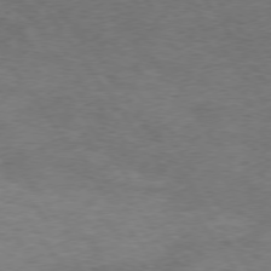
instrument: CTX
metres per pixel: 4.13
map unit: Hpe
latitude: 74.7246
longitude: -142.6680
